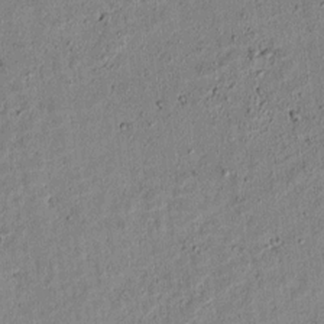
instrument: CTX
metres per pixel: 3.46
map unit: lAvf
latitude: 6.8002
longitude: 168.5384
